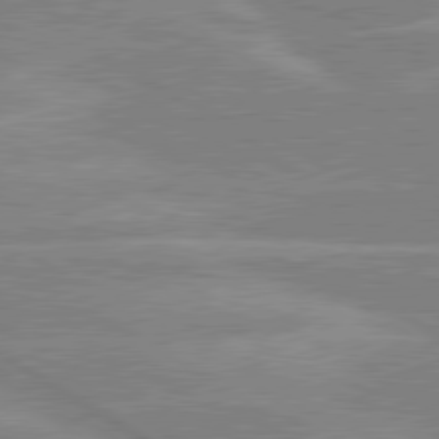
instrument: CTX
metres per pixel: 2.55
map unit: lApd
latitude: 80.2522
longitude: -122.4412
